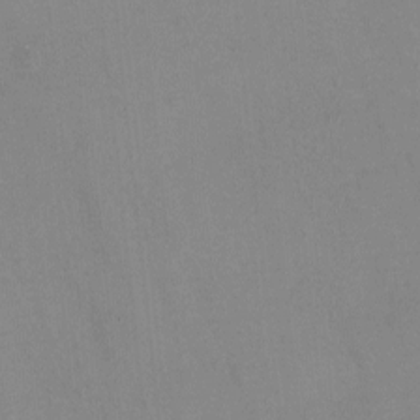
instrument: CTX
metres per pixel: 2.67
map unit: HNhu
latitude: -1.2565
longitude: -3.0458
